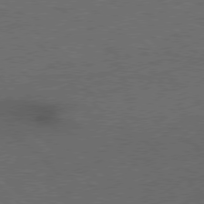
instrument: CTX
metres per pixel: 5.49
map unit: Hpe
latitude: 76.8002
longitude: -156.9324
